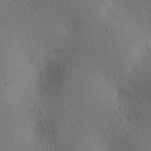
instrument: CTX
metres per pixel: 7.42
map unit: lAa
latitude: 6.6679
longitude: -114.4601
